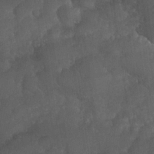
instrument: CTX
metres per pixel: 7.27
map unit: Nhu
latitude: 26.6869
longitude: -65.3293
